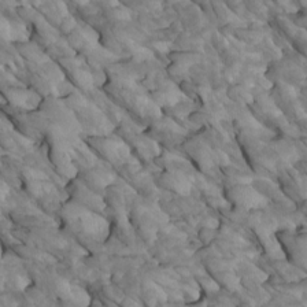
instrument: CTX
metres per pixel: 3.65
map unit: Htu
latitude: 1.8016
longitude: 144.2362
